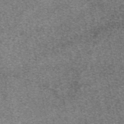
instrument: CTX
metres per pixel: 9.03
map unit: eAb
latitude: 48.1956
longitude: 106.7275
